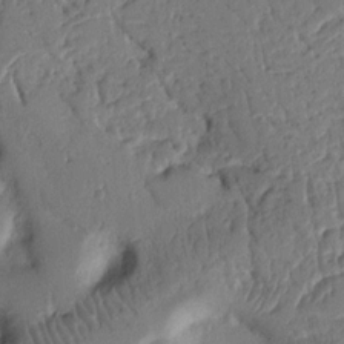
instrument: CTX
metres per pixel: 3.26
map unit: Nhu
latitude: 15.2915
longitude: -78.5735
